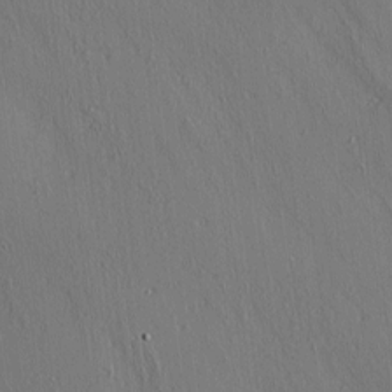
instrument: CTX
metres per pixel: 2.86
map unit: lAa
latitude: 4.6490
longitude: -112.7435
